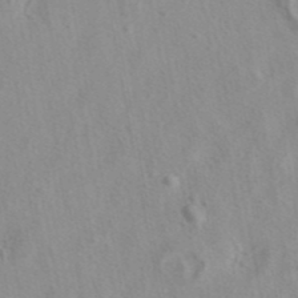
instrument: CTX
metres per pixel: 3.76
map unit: eAb
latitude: 40.7813
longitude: 105.3509
